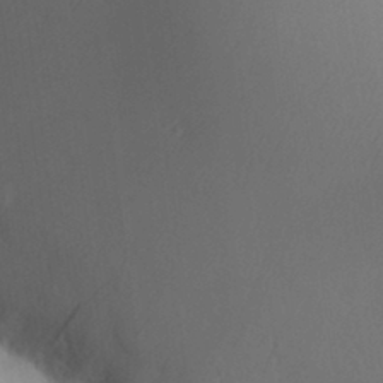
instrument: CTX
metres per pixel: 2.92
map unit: Aa
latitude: 32.1767
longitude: -141.2348
